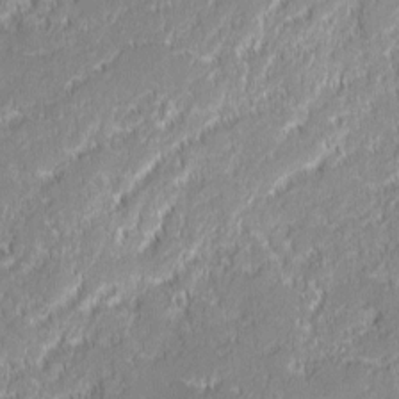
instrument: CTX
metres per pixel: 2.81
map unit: lAvf
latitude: 0.3656
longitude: -107.8394
